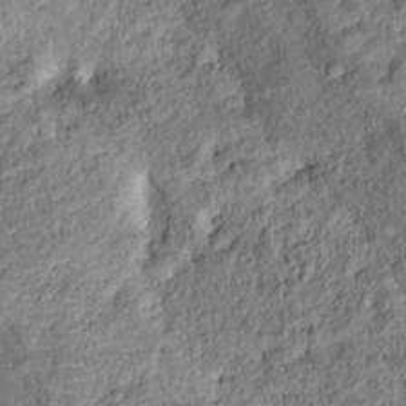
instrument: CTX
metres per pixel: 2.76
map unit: Ht
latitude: 13.5938
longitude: -40.6679
